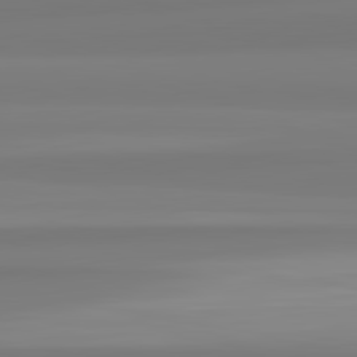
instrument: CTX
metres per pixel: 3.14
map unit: lApd
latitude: 82.5923
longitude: 173.9745
